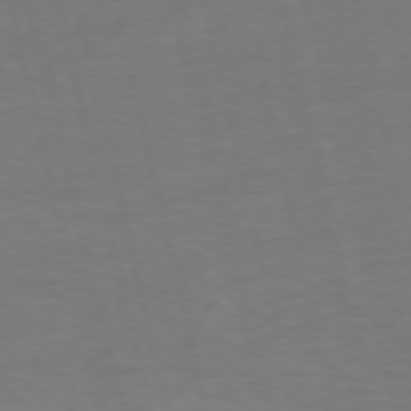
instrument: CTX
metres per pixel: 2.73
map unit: Ap
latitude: -74.8597
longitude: -74.2334
